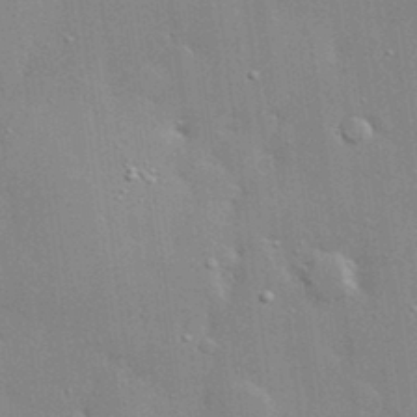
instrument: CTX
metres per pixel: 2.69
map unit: lHvf
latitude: 33.2915
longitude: -92.3467
